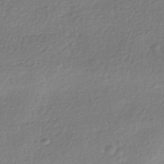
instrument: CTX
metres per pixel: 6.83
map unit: HNhu
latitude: -41.8044
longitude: 98.0283
